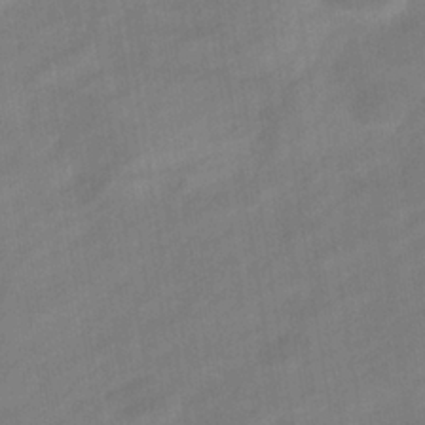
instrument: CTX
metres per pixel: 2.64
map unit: eHb
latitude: -37.1620
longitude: 79.2754
